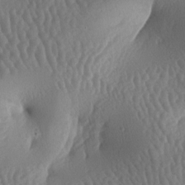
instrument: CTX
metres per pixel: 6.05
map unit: lAa
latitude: -6.8219
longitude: -128.1956
